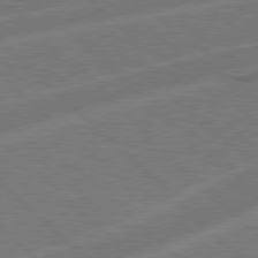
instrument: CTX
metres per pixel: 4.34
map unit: Hpe
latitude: 77.8394
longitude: -151.7638
